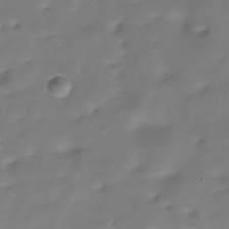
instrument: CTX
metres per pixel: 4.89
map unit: Hve
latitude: -30.2928
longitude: 91.1809
